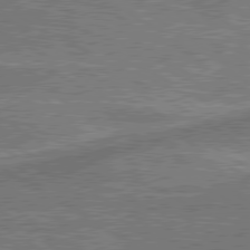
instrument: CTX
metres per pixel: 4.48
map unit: lApd
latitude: 79.7072
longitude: 172.0472
